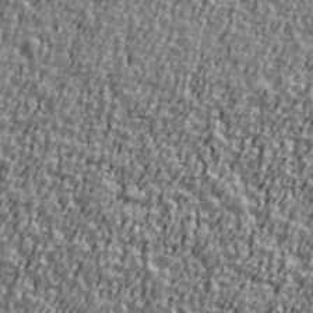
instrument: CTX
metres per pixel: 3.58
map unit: Ave
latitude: 41.1592
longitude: -111.9528
